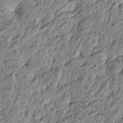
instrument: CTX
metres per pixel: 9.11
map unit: Htu
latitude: -4.2172
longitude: -178.8380
